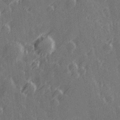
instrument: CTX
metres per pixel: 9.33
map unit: Hve
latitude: 27.0836
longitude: 146.0283
